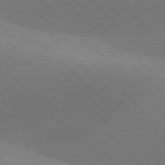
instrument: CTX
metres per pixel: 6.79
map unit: lApd
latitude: 77.6127
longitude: -50.8569
